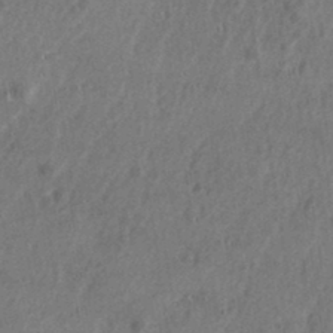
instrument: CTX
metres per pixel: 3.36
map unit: eHh
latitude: 33.9528
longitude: -132.6679
